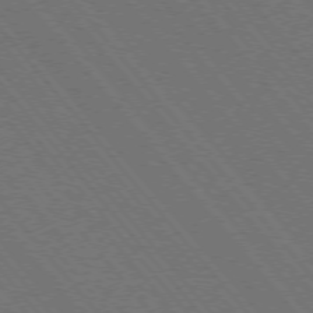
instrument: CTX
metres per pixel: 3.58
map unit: Hpe
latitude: -76.2550
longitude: -16.7435
